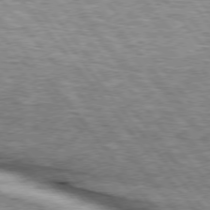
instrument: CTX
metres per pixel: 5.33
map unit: lApd
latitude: 75.7450
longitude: -81.7261
